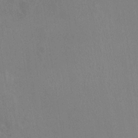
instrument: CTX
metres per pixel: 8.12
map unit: HNhu
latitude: -1.1243
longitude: -1.6127
